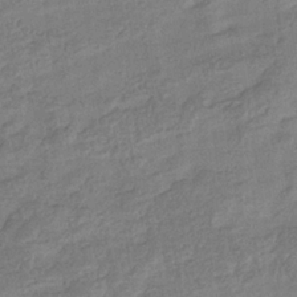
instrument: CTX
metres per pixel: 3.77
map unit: eHb
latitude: -33.5777
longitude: 76.3117
